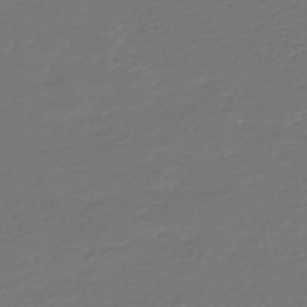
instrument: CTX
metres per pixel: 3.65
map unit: HNb
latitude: -47.6155
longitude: 52.8597
